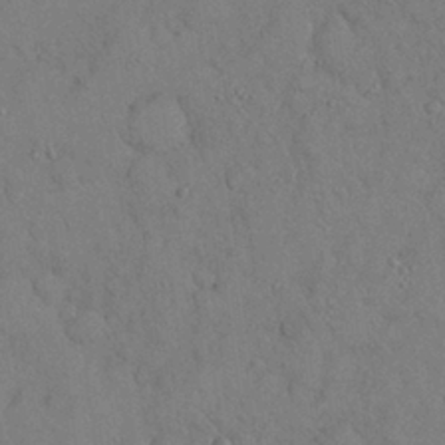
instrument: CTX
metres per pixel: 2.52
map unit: Nhu
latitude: 28.3467
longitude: -70.4034
